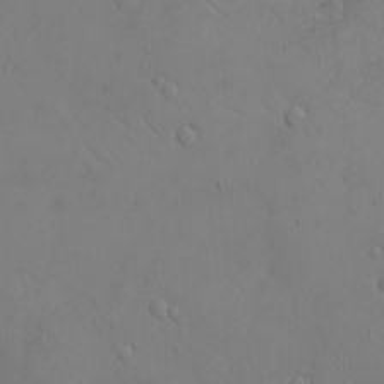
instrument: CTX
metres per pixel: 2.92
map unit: eHh
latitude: -9.1053
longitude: -65.9717
